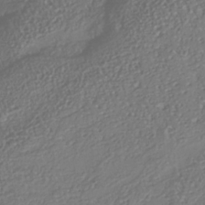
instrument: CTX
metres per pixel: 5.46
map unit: Nhu
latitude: -39.3699
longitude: -80.7246
